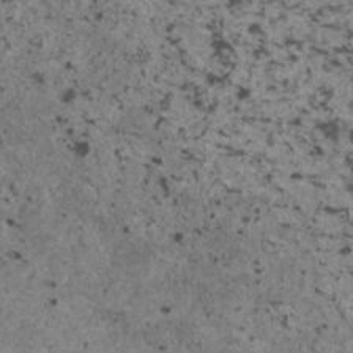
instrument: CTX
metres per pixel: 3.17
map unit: HNhu
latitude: 3.0458
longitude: 4.6518
